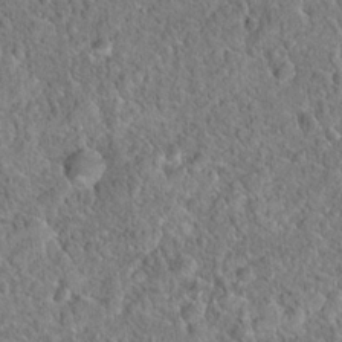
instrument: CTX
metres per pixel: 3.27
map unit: Hto
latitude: 18.7813
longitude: -42.9514
